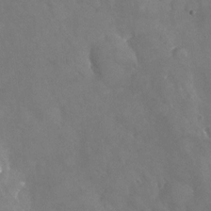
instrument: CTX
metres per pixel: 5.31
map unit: Nhu
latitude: -24.4440
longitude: -57.2536
